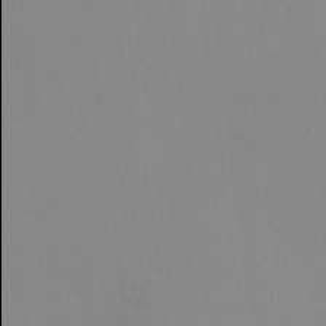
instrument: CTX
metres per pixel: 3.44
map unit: HNhu
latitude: 6.4412
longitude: 2.0094
